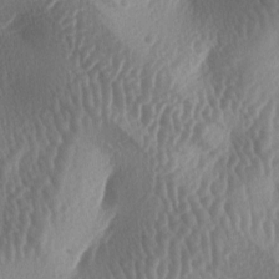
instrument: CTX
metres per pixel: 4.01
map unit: lAa
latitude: -6.3495
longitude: -128.5923
